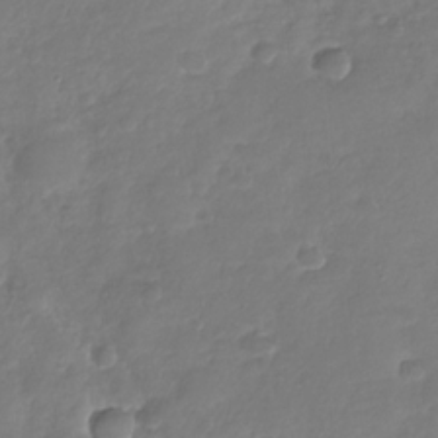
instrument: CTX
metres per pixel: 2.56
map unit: Nhu
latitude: -29.3321
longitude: -61.4993
